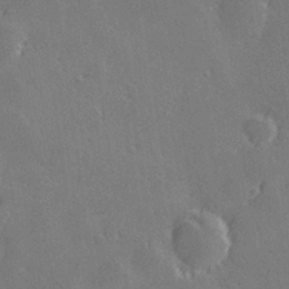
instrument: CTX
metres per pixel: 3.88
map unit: Hve
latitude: 28.1011
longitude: 145.7667
